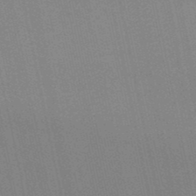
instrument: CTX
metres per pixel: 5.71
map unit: lHb
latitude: -49.8423
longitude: 69.5210
